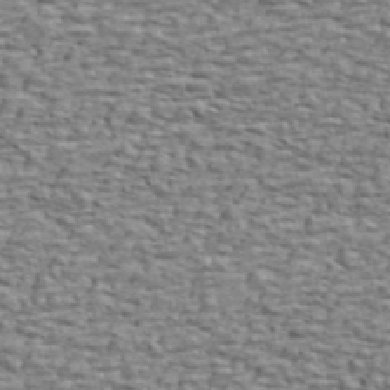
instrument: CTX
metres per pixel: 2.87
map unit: ANa
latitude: 45.2537
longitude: -84.7813
